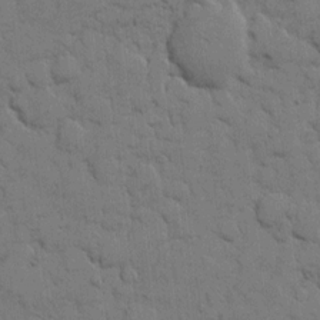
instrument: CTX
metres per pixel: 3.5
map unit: eHh
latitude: 7.6127
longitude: -65.2726
